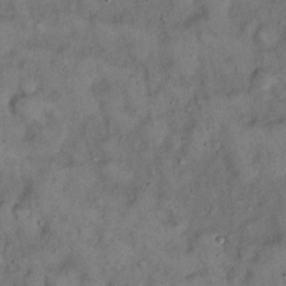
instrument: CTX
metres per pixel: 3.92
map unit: eHh
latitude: 16.4412
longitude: -62.3845
